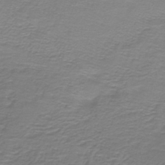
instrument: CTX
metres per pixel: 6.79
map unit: lHb
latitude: -41.6155
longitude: 57.0108
